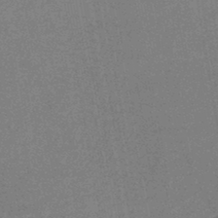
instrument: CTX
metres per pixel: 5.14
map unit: HNb
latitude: -46.5762
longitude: -40.1388
